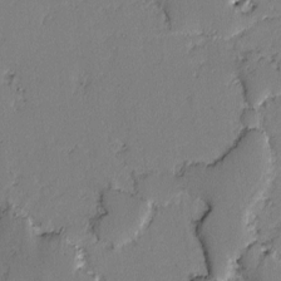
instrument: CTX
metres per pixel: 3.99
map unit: lAvf
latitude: -2.5573
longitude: -108.2900
